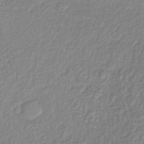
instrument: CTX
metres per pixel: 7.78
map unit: lHb
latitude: -37.4454
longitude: 69.8989
